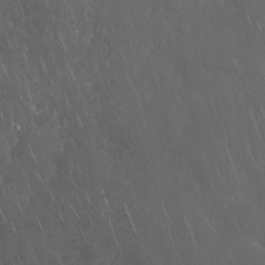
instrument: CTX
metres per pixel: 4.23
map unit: Nhu
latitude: 28.2333
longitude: -67.1025
